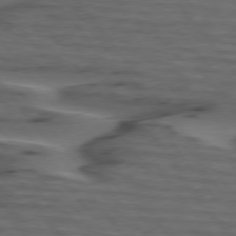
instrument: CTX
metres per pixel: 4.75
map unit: lApd
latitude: 75.4993
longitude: -71.3670
